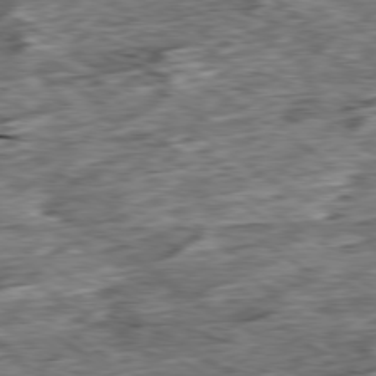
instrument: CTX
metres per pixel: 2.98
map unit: Ap
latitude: -79.6344
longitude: -85.3671
